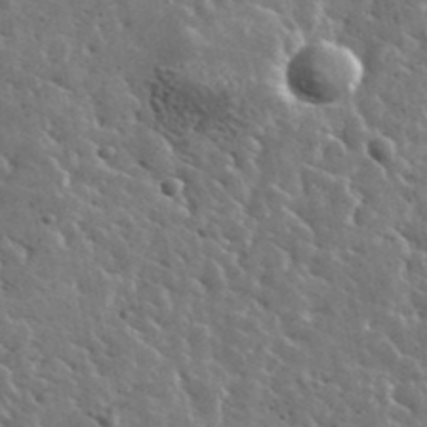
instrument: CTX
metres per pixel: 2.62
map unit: lHvf
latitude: 36.2712
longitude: -88.5357
